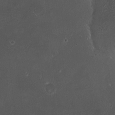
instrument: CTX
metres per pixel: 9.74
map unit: HNhu
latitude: 6.6490
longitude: 6.4251
